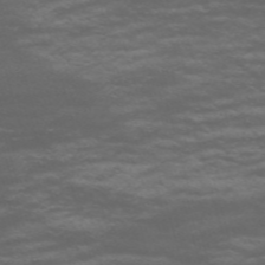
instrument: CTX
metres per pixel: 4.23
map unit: Nve
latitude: -58.7085
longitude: 56.1417
